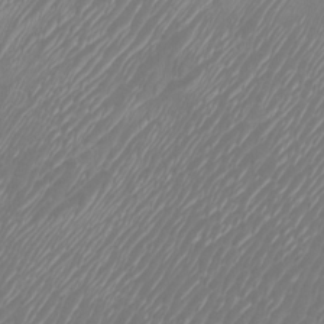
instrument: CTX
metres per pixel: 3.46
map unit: Htu
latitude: -5.6344
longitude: -74.9136
